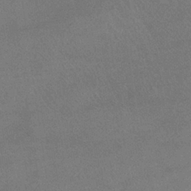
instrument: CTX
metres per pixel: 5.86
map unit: eHb
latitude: -33.5022
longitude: 68.0094
